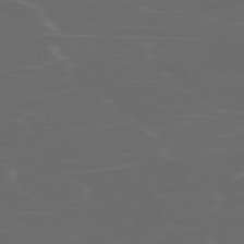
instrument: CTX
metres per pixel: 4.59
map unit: Ap
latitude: -78.1039
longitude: -75.9528
